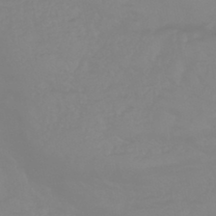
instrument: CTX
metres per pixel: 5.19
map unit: eHb
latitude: -44.7085
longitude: 81.6155
